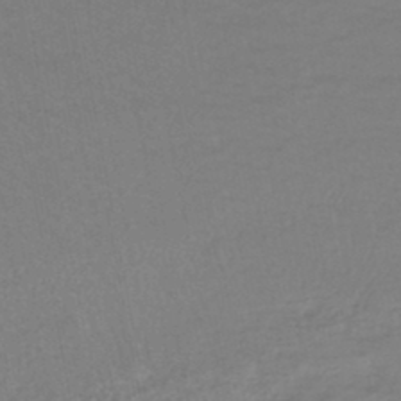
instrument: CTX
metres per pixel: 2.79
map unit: HNhu
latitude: -46.9352
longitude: 98.2739
